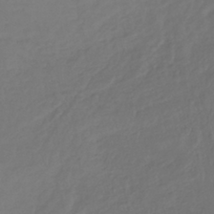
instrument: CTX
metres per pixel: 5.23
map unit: lHb
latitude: -39.9556
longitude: 70.5574
